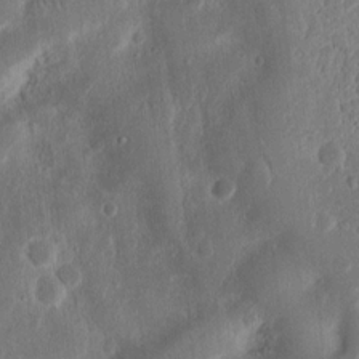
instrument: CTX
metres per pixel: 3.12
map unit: Ht
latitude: 12.8002
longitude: -75.0081
